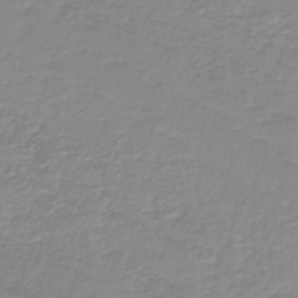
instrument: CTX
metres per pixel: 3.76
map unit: lHb
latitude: -44.1417
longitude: 54.3684
